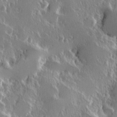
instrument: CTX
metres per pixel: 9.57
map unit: Hve
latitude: 23.3859
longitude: 146.3306
